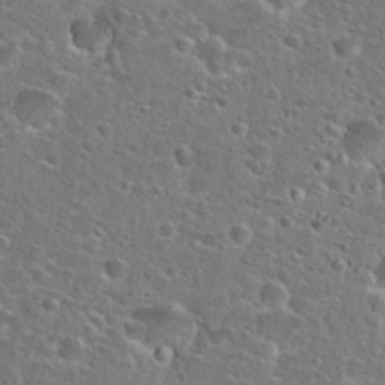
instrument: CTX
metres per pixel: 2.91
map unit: Hto
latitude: 25.4993
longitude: -49.4615
